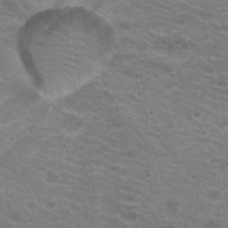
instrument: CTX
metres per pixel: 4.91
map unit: Hto
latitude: 20.4223
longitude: -37.4993
